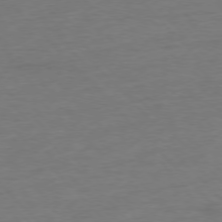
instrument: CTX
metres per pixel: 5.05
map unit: Ap
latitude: -77.4832
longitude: -83.1970
